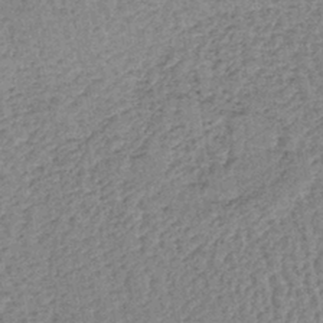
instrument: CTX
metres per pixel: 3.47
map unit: lHb
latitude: -40.0283
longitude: 62.8975
